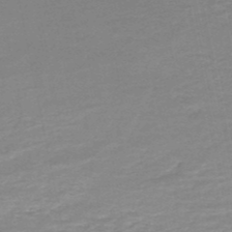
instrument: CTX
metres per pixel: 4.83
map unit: HNb
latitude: -50.3684
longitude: -47.9339
